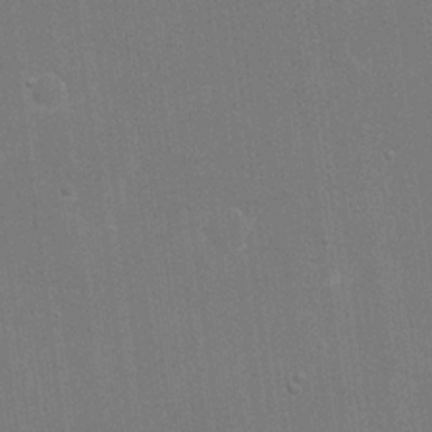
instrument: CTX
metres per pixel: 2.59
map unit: eHh
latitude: 20.1011
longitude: -68.2145
